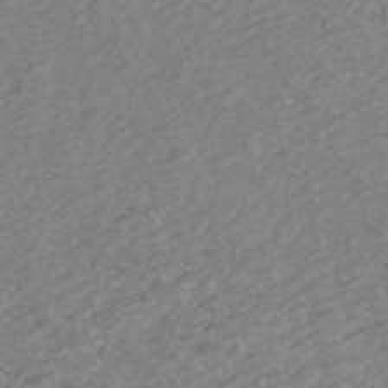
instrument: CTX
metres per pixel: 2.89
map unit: ANa
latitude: 44.6490
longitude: 24.8786
